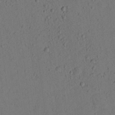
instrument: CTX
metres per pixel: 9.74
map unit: lHvf
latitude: 14.1389
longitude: 178.1983
